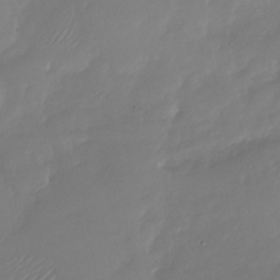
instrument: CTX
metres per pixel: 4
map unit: Nhu
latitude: -27.5777
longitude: -61.5182
